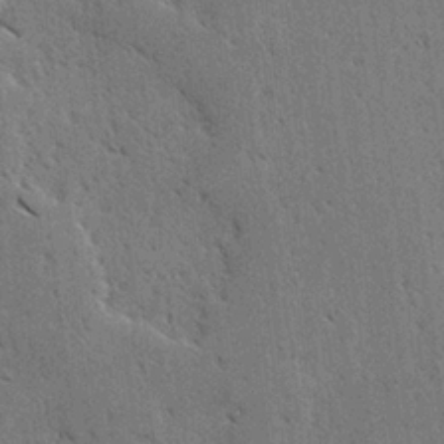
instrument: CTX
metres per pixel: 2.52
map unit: lAvf
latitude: -4.2361
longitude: -112.8569
